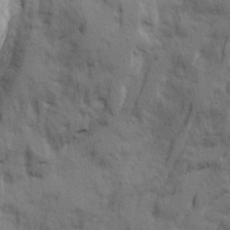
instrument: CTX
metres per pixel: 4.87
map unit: Ave
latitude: 21.6694
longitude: -130.3846
